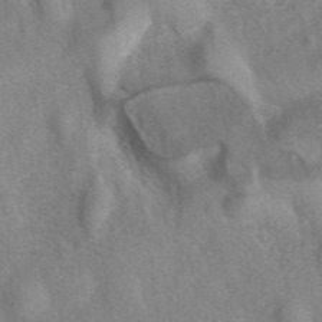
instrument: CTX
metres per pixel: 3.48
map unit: eAb
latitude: 40.1010
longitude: 106.5763
